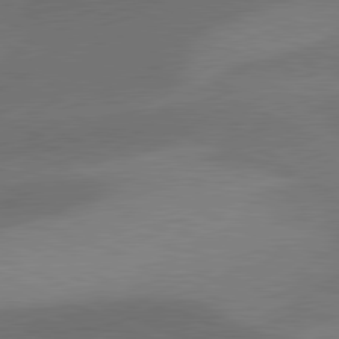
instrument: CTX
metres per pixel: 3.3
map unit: lApd
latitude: 81.2159
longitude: 124.9353
